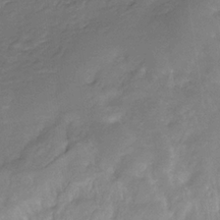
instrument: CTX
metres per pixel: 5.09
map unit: eHb
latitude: -29.8800
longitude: 71.4643
